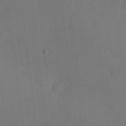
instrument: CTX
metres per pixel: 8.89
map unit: eHh
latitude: -3.2186
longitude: 17.3699
